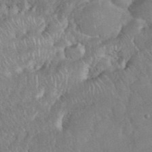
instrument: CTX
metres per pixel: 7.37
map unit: eHh
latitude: 38.1011
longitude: -57.3859
